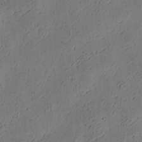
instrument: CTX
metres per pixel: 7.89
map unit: eHh
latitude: 3.6694
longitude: -78.4223
